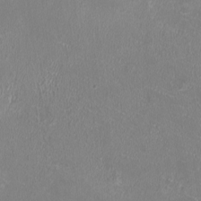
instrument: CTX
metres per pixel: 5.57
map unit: HNhu
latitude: -2.9163
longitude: -0.5734
